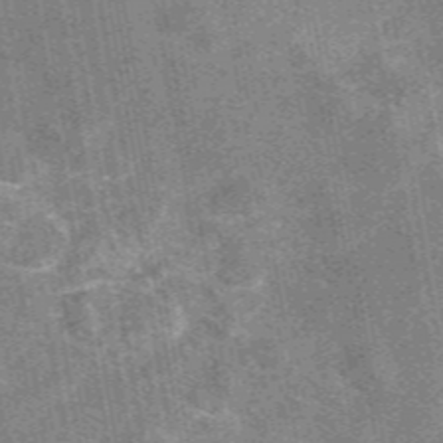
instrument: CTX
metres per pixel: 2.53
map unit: eAb
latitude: 47.7072
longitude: 122.5196
